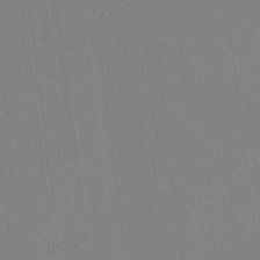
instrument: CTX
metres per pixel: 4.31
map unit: Hto
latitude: -11.1242
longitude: -38.5924
